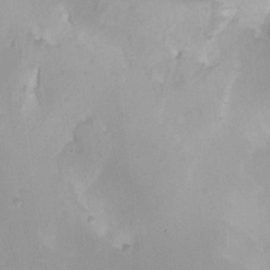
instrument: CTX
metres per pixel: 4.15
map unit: HNhu
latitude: 7.4804
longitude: -5.2726
